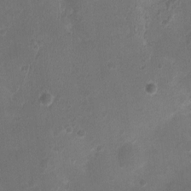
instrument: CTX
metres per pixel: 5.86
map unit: Ht
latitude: -3.2564
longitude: -19.2915
